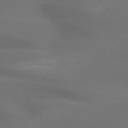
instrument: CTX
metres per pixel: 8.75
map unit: lApd
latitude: 72.7247
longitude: -48.6490
